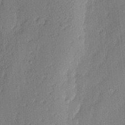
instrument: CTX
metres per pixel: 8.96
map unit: eHh
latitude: 4.2145
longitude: -76.8758
